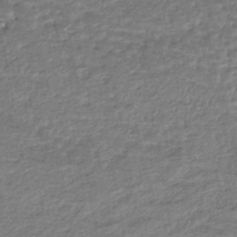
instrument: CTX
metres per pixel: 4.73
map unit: HNhu
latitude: -45.7100
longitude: 96.0283
